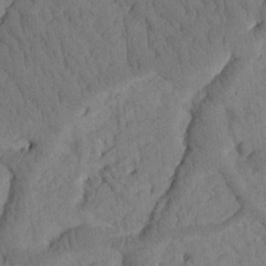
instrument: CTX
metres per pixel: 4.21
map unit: Htu
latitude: -3.2375
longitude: 172.8030
